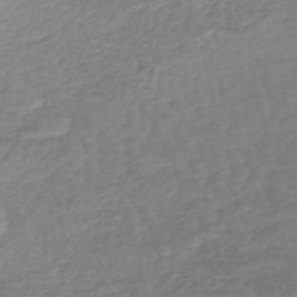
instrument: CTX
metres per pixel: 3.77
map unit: HNhu
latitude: -48.5196
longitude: 98.6329
